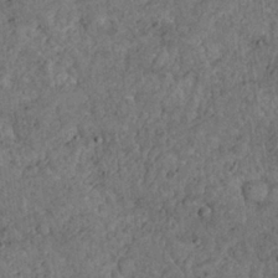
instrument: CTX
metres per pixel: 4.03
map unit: Nhu
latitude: 22.5357
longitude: -68.7246
